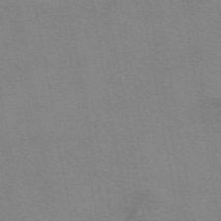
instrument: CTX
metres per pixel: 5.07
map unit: eAb
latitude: 49.8772
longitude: 105.2565
